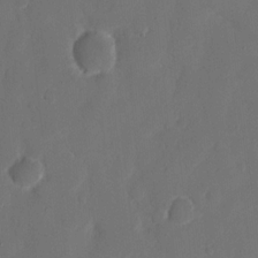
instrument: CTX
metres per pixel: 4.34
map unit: eHh
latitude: 10.6302
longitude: -67.8961
